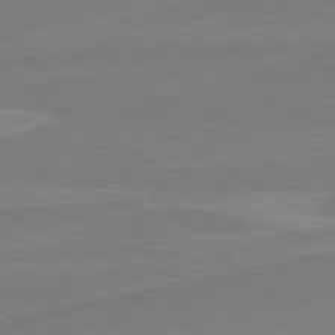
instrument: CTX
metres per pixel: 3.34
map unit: lApd
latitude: 80.5924
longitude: 168.8408
